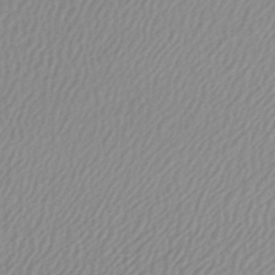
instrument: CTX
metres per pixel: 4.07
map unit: lHb
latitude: -40.9730
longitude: 69.9745
